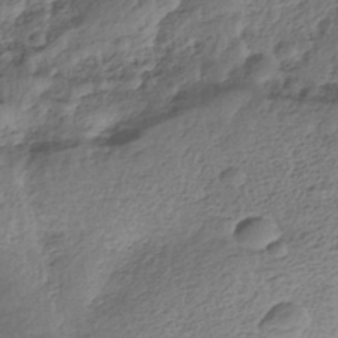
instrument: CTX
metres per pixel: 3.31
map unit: Nhe
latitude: -42.1227
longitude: -111.2726
